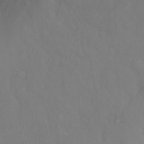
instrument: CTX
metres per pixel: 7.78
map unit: Ht
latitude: -2.5573
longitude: -33.7072
